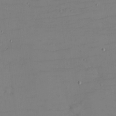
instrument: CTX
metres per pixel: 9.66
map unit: eHh
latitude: -5.3887
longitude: -82.2522
